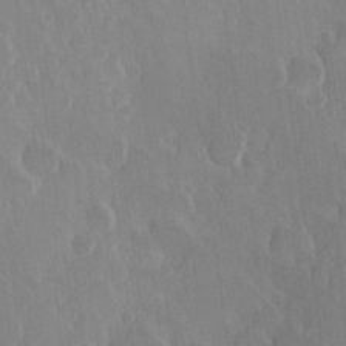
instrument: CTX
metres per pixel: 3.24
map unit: Hve
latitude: 23.1214
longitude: 146.7652
